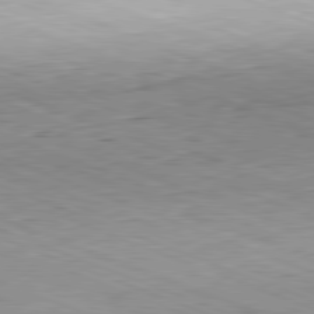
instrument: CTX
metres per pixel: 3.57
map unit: Hpe
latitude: -82.0850
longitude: 12.9164
